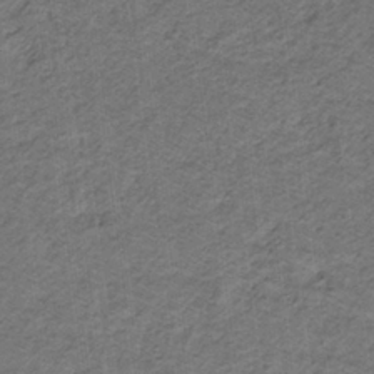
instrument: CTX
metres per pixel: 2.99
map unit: lHb
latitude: -32.2173
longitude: 64.9353
